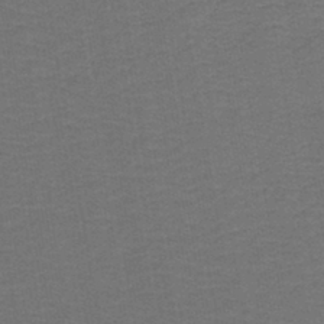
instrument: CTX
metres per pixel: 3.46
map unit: lHb
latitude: -43.3698
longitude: 53.7288
